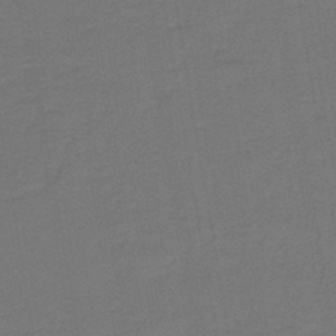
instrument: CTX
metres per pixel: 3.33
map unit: lHb
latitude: -43.5777
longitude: 53.8233
